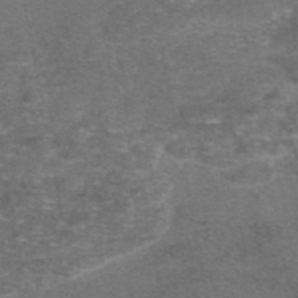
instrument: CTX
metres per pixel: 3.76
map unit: eAb
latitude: 46.8002
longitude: 104.5573
